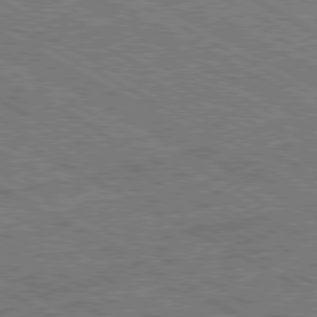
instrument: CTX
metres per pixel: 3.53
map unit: Hpe
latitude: -81.2565
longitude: 20.0283
